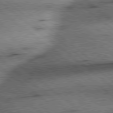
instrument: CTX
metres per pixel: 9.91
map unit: Hpe
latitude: 78.3468
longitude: -154.3656
